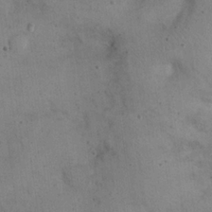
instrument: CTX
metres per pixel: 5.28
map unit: eHh
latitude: 21.7828
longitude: -60.6112
